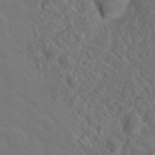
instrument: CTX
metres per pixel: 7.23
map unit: Hto
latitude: 19.1592
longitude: -39.6316
